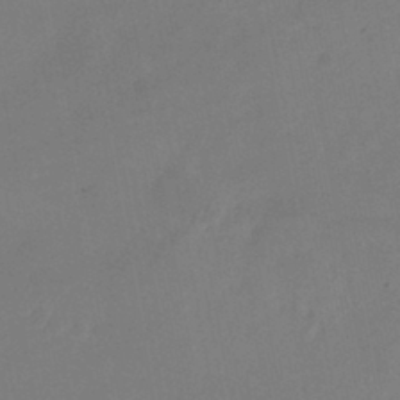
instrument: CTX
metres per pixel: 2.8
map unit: Nhu
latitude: -25.5399
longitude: -69.7450
